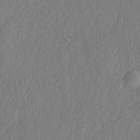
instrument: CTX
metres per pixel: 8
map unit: lHvf
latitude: 23.0458
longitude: 144.3306
